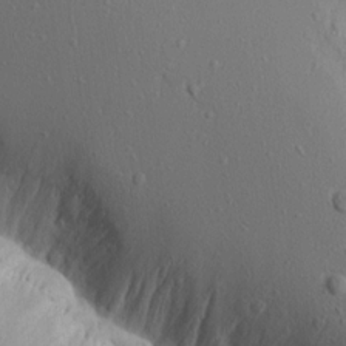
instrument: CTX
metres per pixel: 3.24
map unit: Aa
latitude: 14.2523
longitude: -142.7057
